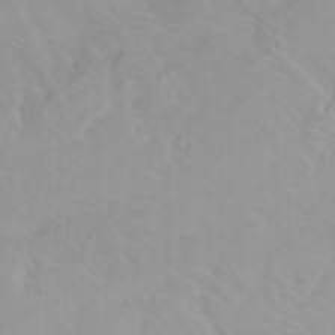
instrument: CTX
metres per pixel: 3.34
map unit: Htu
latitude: -5.1809
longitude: 137.6155
